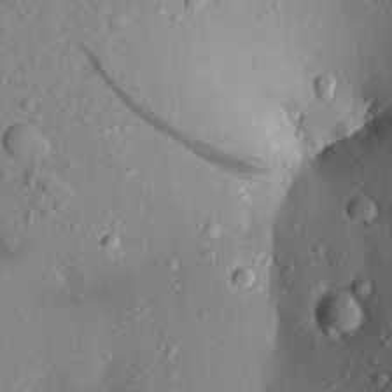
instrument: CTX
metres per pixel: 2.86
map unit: Aa
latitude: 21.0081
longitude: -147.8395
